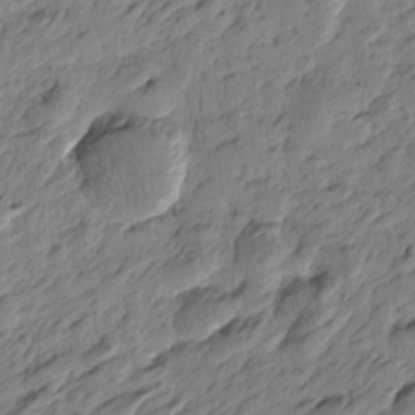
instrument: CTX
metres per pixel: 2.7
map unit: Htu
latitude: -3.3320
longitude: -178.7813
